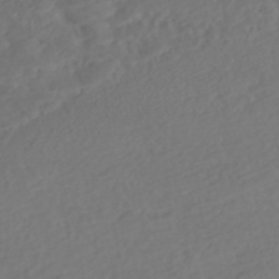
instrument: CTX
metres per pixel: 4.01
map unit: Nhe
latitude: -46.6518
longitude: -172.4412
